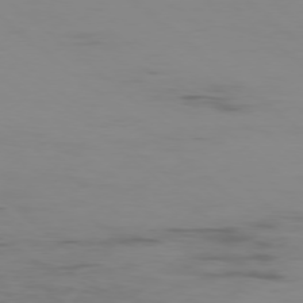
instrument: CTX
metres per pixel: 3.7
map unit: Ap
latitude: -77.8044
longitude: -66.6490
